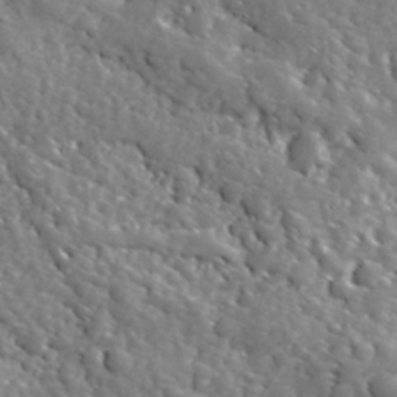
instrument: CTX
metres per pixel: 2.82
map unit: Hve
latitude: 24.8569
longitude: 146.1417
